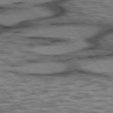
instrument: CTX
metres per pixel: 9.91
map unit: lApd
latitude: 75.6694
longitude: -48.5357
